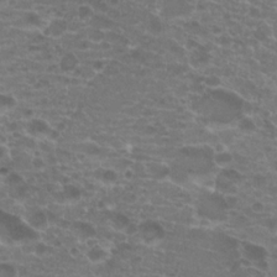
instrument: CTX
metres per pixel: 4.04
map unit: Hto
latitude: 20.2145
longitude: -40.3656
